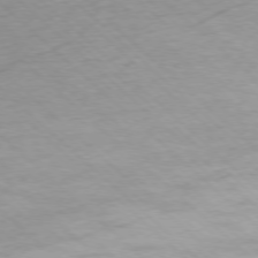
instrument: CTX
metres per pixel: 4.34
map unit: Ap
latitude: -77.4454
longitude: -94.1956
